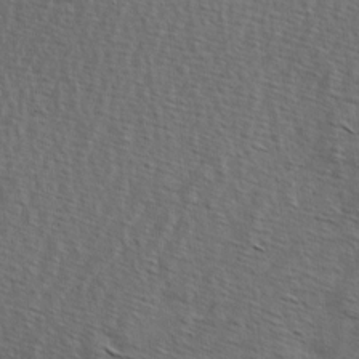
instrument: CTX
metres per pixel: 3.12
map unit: Hve
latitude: 2.4979
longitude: -124.0255
